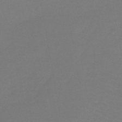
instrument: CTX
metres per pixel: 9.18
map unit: lHb
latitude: -44.2928
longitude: 68.4062
